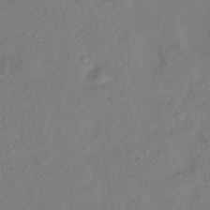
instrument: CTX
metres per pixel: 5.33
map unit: eHh
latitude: -42.2739
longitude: 118.5574
